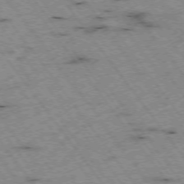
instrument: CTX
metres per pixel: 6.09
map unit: Hpe
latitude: -74.7652
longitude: 4.3495
